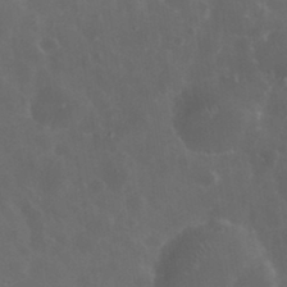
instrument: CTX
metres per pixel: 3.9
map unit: eHh
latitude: 33.3293
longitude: -61.2348
